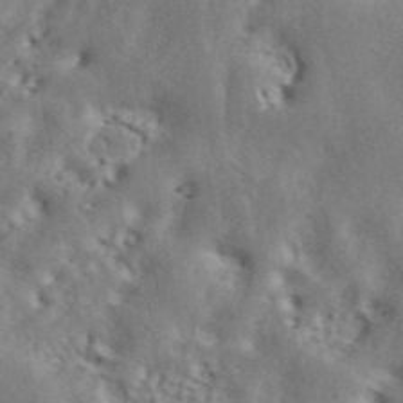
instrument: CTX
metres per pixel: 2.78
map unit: ANa
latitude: 42.5168
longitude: 50.8407
